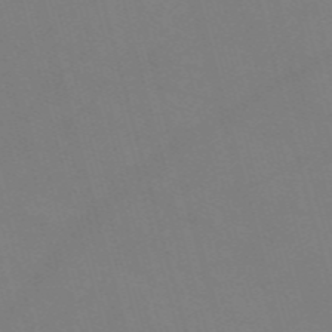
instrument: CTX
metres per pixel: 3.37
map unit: Nve
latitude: -58.4628
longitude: 62.0850
